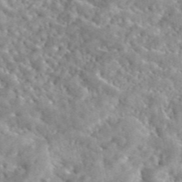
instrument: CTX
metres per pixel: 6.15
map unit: eAb
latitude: 44.9891
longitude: 128.2173
